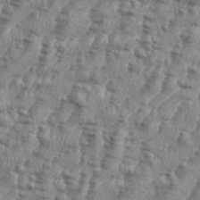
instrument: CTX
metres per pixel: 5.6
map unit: eHh
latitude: 35.3670
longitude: -136.6869
